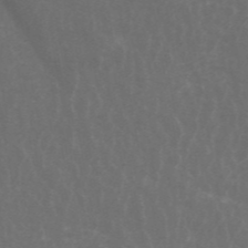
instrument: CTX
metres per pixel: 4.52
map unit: ANa
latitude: 45.0269
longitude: 31.1620
